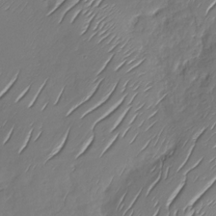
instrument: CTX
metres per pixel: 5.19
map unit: Nhu
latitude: -28.7463
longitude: -61.8961
